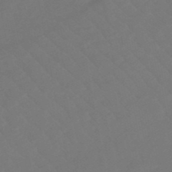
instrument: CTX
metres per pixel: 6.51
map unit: eHb
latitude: -49.6722
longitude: 83.2187
